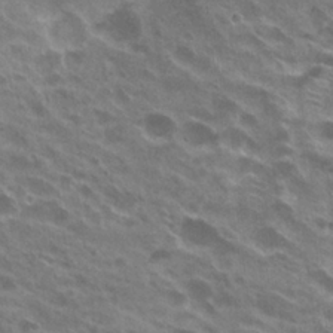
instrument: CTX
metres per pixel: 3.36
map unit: Hto
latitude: 23.9906
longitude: -38.6679
